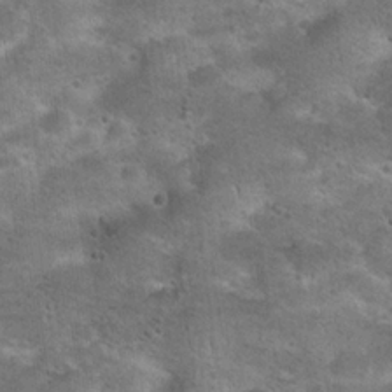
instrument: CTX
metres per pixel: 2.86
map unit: Hto
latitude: 22.0822
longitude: -49.8205
